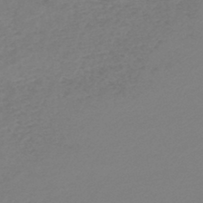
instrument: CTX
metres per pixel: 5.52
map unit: lHb
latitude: -45.3510
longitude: 70.5385
